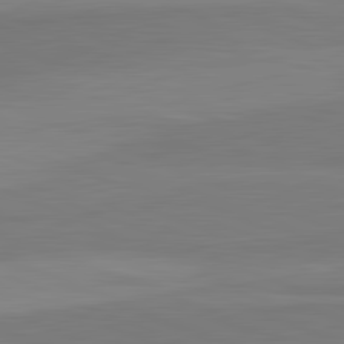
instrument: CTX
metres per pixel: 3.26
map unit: lApd
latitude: 82.5356
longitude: 156.1039
